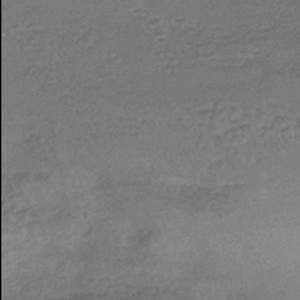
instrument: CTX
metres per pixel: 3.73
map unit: eHb
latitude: -35.7289
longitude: 82.0094
